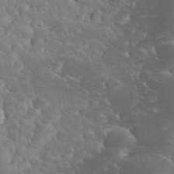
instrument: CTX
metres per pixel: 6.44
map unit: eHh
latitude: 34.5923
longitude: -65.3293
